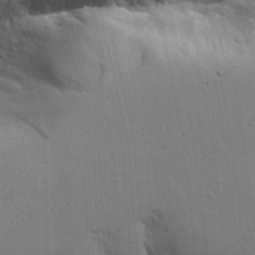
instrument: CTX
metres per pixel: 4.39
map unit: lAvf
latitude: 23.6694
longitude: -110.2712
